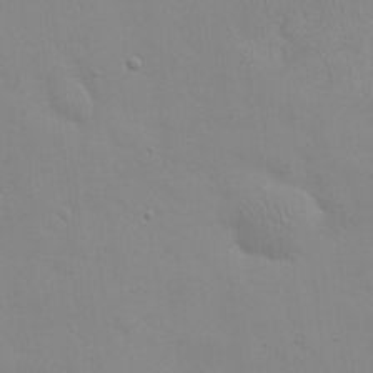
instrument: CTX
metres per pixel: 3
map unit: eHh
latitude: 24.4412
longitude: -65.4804
